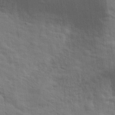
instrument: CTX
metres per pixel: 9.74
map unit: eHh
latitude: 24.4034
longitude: -79.3482
